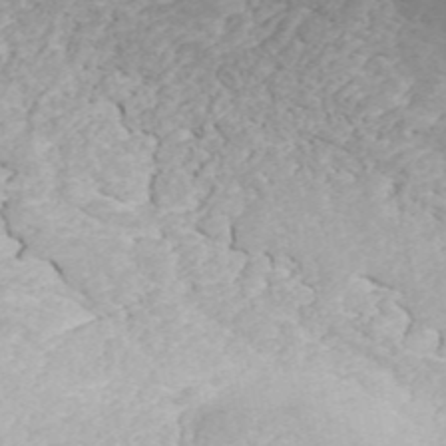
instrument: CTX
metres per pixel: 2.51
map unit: ANa
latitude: 46.7247
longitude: 50.0661
